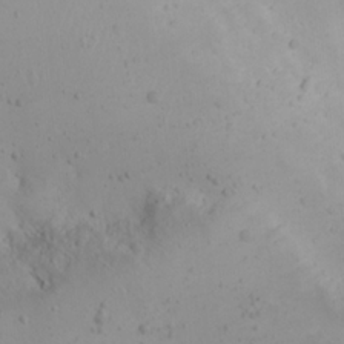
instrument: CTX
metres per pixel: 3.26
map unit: Nhu
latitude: 21.9528
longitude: -71.9528
